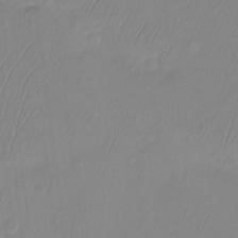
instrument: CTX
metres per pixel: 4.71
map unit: Ht
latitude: -14.5763
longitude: -53.2726
